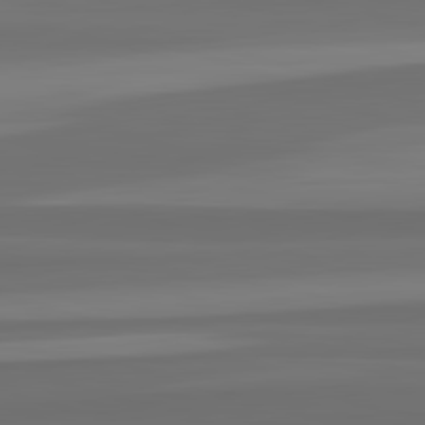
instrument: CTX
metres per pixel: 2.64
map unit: lApd
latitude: 82.9135
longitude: 164.4251
